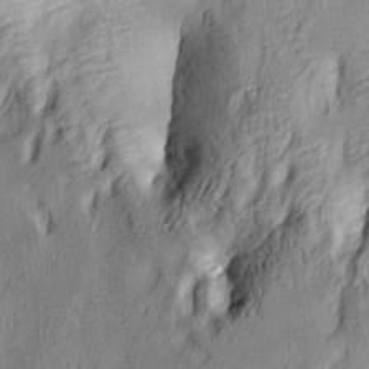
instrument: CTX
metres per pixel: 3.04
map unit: lAa
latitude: 5.0458
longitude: -113.6694
